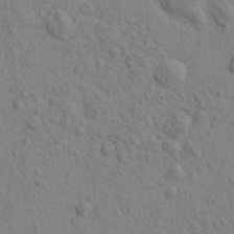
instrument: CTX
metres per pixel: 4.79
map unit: eHh
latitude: -0.8408
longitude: 18.3495
